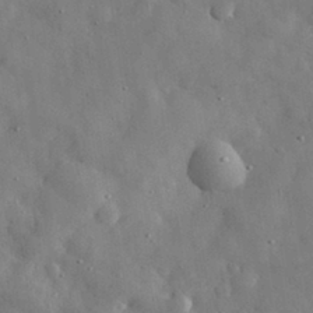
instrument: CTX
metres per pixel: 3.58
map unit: eHh
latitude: 30.8380
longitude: -73.6694
